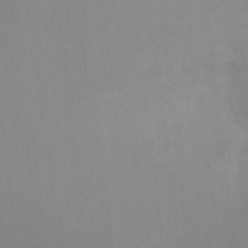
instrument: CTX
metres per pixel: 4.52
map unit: Ht
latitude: -9.8233
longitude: -32.6679
